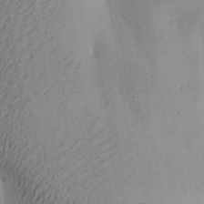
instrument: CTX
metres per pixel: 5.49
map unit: Aa
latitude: 28.0255
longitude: -131.6694
